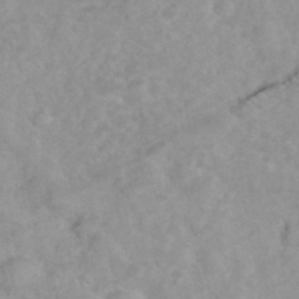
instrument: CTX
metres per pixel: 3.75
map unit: eHh
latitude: 35.6505
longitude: -62.8002
